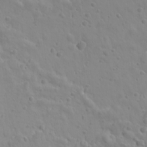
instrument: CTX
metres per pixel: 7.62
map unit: Ave
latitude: 17.8772
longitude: -133.4238
